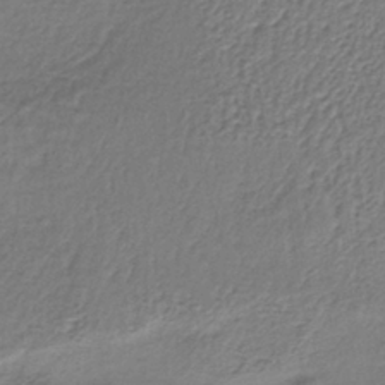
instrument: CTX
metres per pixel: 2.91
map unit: lHb
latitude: -37.2753
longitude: 61.2565
